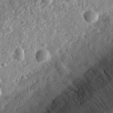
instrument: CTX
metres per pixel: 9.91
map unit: eHh
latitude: 34.9135
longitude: -79.2726
